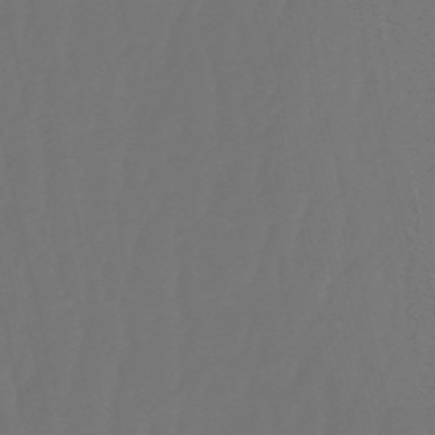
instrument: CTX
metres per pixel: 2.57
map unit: eHb
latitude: -51.0297
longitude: 76.8786
